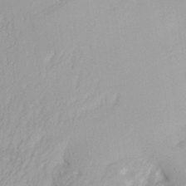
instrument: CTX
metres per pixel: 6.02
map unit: Aa
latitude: 28.1389
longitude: -133.7828
